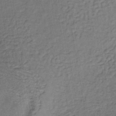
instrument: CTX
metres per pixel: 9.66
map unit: lHb
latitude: -37.6721
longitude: 59.5021
